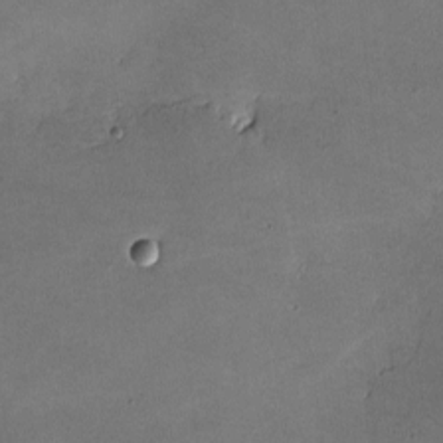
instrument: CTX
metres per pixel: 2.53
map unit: lHvf
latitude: -10.3495
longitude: -103.2537
